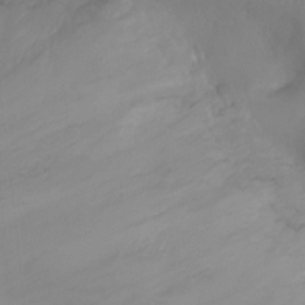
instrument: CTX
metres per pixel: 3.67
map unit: Ht
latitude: -10.1417
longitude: -19.8961
